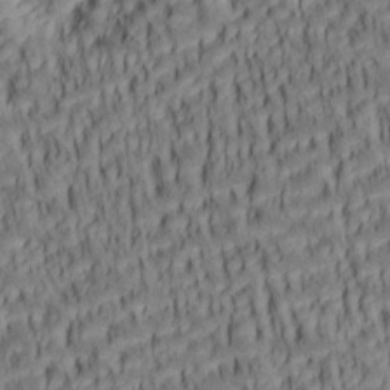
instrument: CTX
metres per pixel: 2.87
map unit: lAa
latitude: 5.7450
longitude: -115.2725
